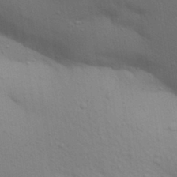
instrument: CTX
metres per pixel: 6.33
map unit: Aa
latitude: 30.3468
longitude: -147.3671
